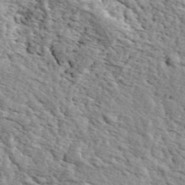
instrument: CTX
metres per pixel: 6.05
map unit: ANa
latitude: 42.7435
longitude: 46.6140
